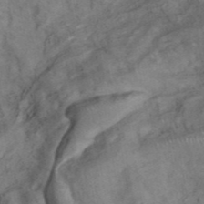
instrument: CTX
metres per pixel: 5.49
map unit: ANa
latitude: 41.5938
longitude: 15.7856
